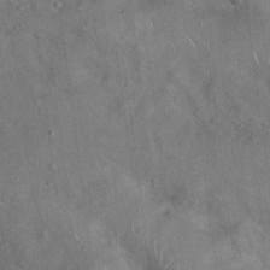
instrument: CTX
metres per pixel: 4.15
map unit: Hto
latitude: 17.9339
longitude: -52.9703
